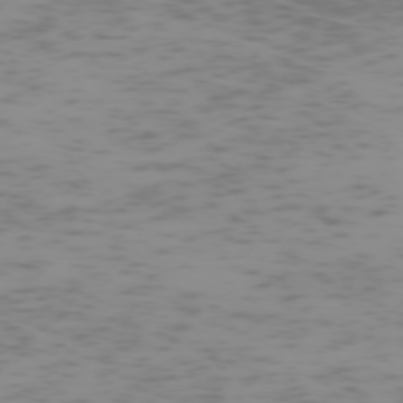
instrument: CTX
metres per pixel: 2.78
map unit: Hpe
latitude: -74.3307
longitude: 7.8611
